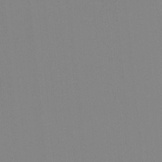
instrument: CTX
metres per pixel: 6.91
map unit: Ave
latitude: 3.6316
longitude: -113.0269
